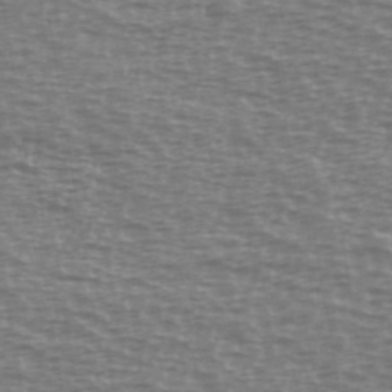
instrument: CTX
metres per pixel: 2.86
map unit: Ave
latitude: 38.4790
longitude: -113.2159
